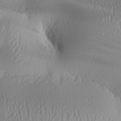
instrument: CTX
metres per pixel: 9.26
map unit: lAa
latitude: -8.5574
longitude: -128.2900
